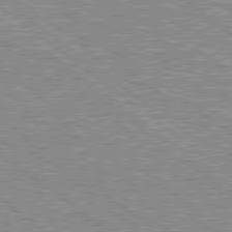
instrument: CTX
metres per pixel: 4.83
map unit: Hpe
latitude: 78.6869
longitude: -156.8191
